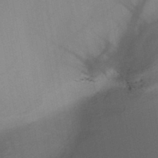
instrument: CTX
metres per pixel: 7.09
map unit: HNb
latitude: -45.9178
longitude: -40.6679
